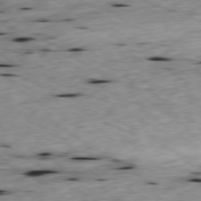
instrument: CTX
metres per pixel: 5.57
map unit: Ap
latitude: -79.8800
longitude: -90.7813
